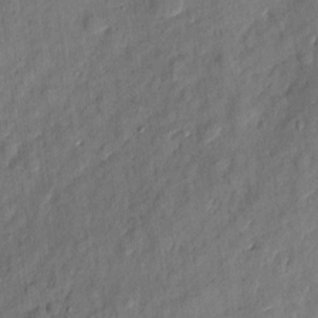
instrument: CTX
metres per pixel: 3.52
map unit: eHh
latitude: 5.7827
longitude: -73.2537
